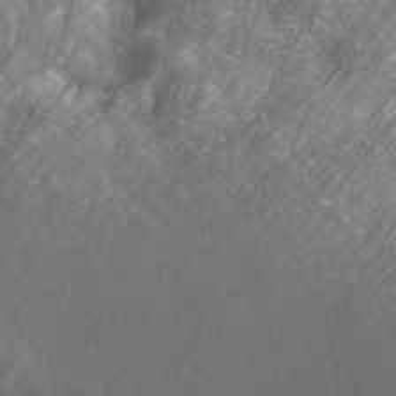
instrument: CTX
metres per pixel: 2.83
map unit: ANa
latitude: 43.9150
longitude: 24.8030
